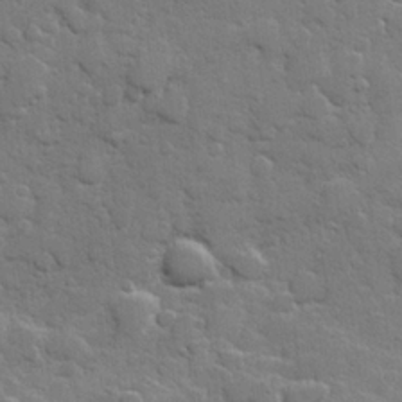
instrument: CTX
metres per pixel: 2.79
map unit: Hve
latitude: 25.5749
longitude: 148.8030
